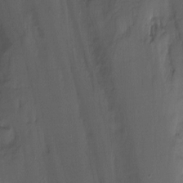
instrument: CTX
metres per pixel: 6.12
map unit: Nhu
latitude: -11.3321
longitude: -46.0444
